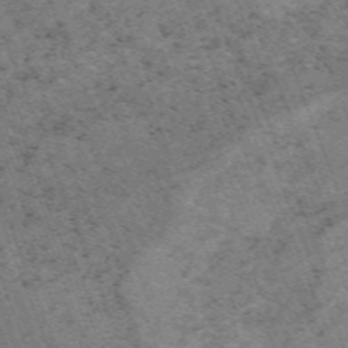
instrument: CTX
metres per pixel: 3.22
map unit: HNb
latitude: -54.9353
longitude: -47.8773
